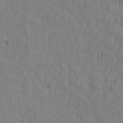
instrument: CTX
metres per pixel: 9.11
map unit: Htu
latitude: -2.5951
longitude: -175.3671
